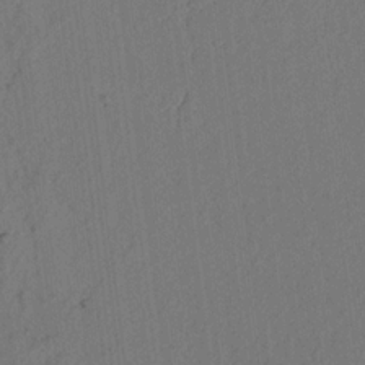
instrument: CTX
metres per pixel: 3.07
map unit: lAvf
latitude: 7.7450
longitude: 165.1054
